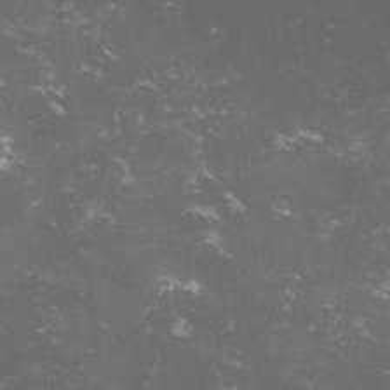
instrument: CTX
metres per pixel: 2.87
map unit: lHvf
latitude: -14.0283
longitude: -99.4048
